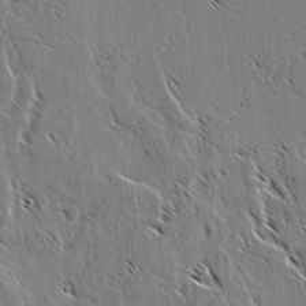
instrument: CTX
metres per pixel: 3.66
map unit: lAvf
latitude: 2.7246
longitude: -105.5560
